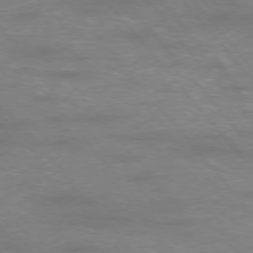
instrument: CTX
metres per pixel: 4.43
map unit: Ap
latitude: -76.5574
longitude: -62.1956
